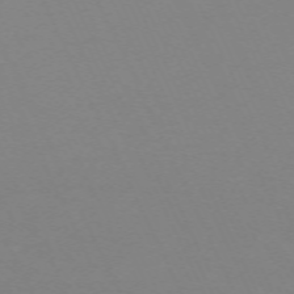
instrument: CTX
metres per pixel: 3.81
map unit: Hpe
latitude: -70.2740
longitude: 16.0283
